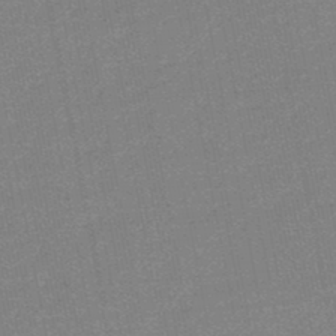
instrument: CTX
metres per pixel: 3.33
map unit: HNb
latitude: -48.1417
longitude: 57.4076
